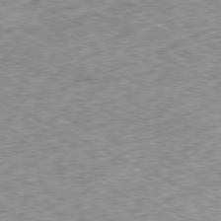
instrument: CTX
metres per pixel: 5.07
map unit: Ap
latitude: -79.5399
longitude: -67.4426
